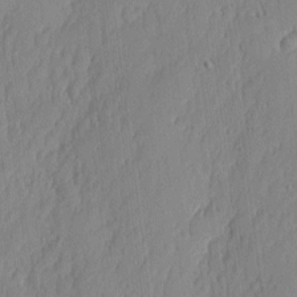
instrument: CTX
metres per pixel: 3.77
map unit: eHh
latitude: 4.2333
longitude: -76.3656
